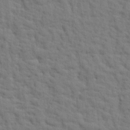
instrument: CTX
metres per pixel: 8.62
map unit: eHh
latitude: 25.0836
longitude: -79.3482
